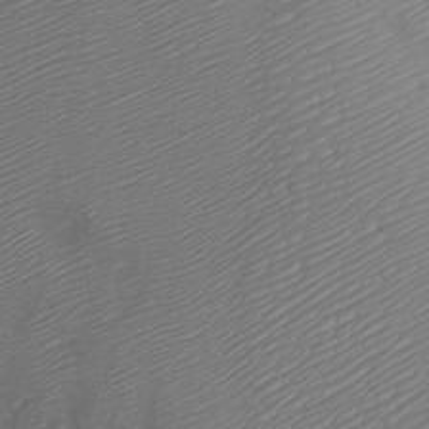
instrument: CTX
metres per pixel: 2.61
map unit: Nhu
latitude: -7.2754
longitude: -70.6679
